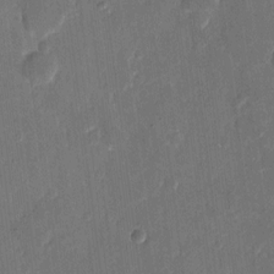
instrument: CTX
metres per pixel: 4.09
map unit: eHh
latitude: 9.8206
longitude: -68.9703
